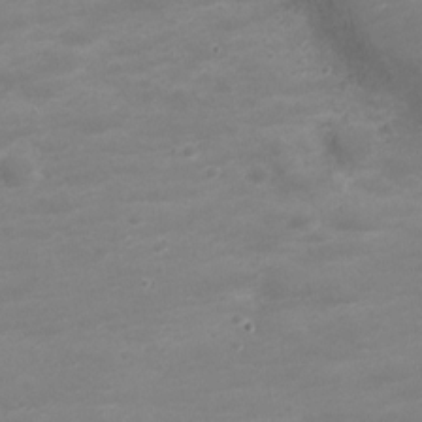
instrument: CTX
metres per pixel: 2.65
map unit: Nve
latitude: -20.7463
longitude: 104.4629
